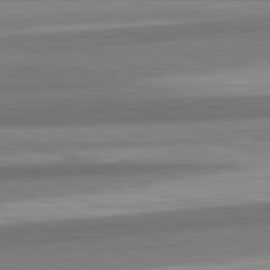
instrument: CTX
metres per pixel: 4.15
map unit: lApd
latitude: 82.3656
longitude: 179.8989
